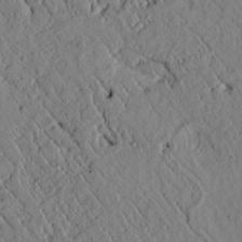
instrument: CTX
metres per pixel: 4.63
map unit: lAvf
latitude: 6.2145
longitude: 159.7666
